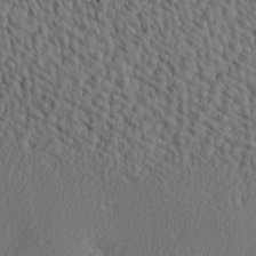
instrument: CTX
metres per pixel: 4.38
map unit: Ave
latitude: 11.5938
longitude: -107.4049
